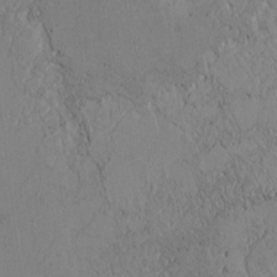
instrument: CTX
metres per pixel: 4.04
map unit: Htu
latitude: 2.7057
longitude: 148.4251
